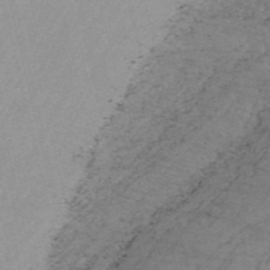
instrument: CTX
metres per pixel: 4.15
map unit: HNb
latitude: -55.2943
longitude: -45.2348
